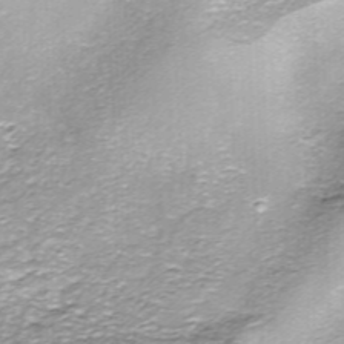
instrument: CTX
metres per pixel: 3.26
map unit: ANa
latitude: -44.6141
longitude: 105.7477
